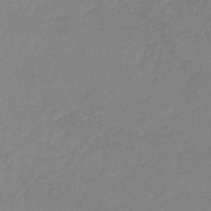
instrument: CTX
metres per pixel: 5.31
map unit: lHb
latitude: -44.7274
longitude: 60.1606
